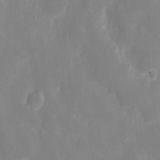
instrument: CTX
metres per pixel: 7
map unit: eHh
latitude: 7.7072
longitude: -69.5182
